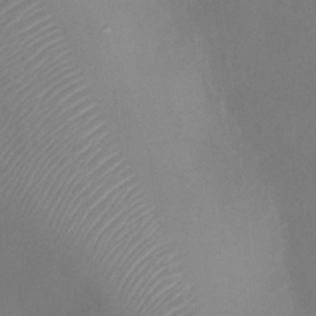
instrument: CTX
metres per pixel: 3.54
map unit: Ht
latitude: 1.2537
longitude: -21.5749
